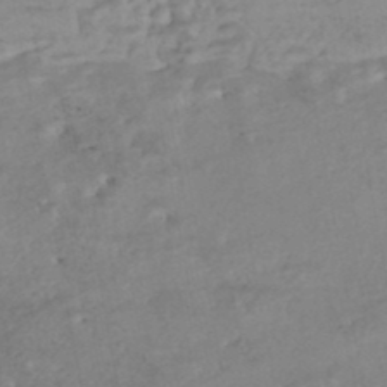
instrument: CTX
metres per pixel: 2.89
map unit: Nhe
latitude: -48.3873
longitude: -173.2348
